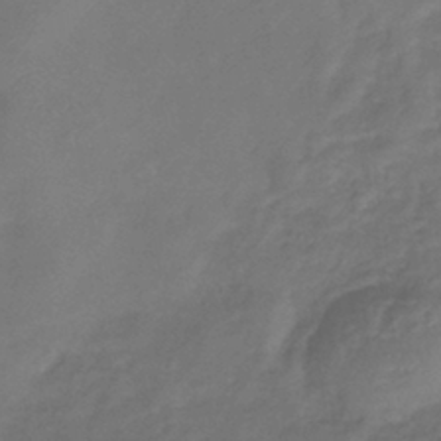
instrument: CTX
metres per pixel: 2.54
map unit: lHb
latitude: -39.6533
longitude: 74.8786
